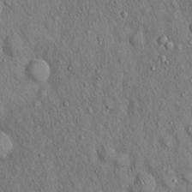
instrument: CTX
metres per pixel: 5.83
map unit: Hto
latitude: 16.2334
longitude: -58.8569
